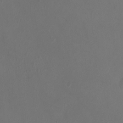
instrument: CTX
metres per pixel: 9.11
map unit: Ht
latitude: -1.8234
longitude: -18.9513
